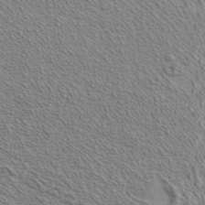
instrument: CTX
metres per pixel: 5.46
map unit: ANa
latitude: 40.0444
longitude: 20.0472
